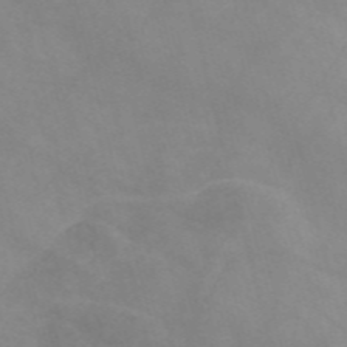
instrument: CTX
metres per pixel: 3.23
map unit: Nve
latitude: -57.6722
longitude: 58.4628
